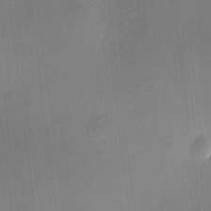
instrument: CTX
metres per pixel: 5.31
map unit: HNhu
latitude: 8.2145
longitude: 8.0472
